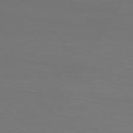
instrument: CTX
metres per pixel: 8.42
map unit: Ap
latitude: -78.4440
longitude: -97.1781
